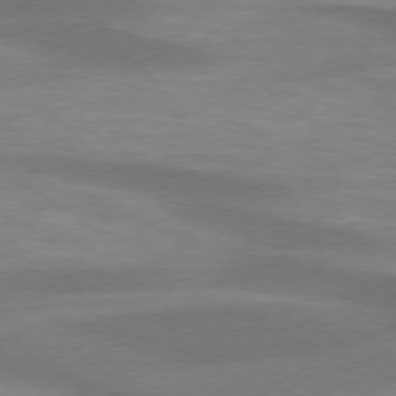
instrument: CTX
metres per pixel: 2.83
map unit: lApd
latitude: 76.1200
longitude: -59.5749
